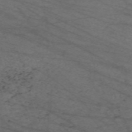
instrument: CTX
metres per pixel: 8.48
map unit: Nve
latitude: -59.7477
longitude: 61.8800
